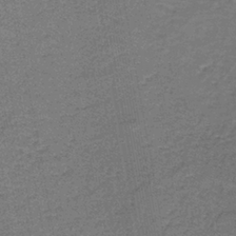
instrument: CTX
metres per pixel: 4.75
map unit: eAb
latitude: -37.4643
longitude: 52.3495
